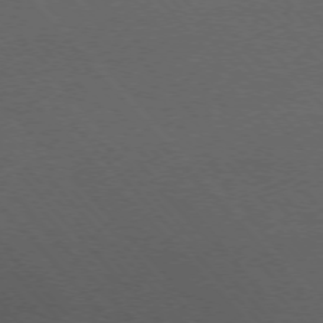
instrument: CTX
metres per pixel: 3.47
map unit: Ap
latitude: -77.0109
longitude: -86.5546
